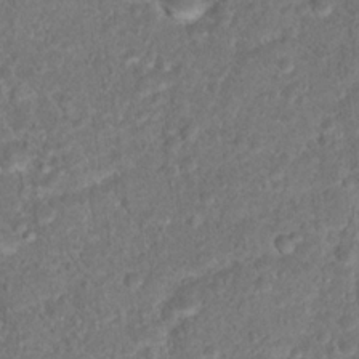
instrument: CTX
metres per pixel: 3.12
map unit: Hto
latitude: 17.1403
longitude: -37.4049
